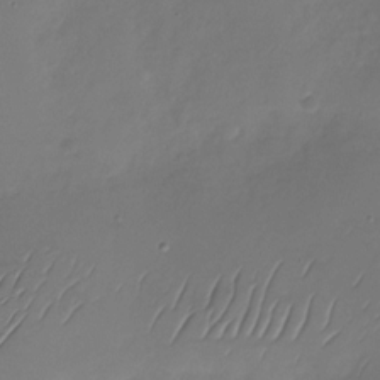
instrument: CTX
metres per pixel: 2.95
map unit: Nhu
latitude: -28.7463
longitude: -60.1578
